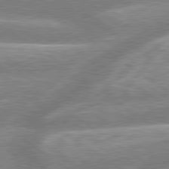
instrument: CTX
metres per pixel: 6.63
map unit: lApd
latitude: 79.3293
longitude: -159.3482
